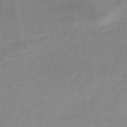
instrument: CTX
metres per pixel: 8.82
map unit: HNb
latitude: -35.8422
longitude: 51.5966
